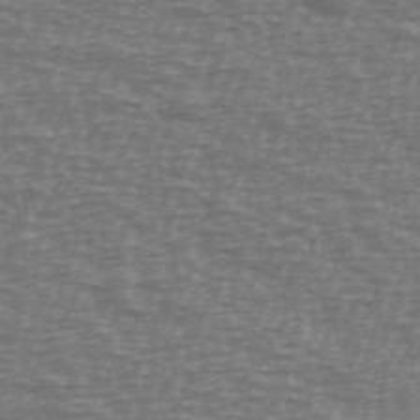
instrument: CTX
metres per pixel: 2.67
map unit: Ave
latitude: 38.8569
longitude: -113.1970
